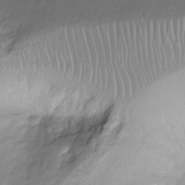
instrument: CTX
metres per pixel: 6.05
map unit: Ht
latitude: -8.8597
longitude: -20.3845
